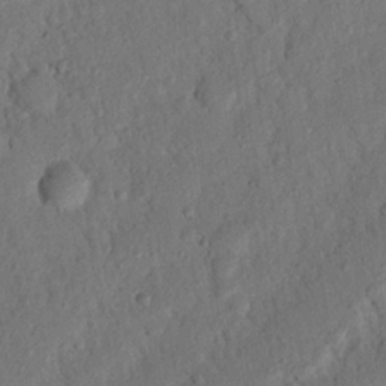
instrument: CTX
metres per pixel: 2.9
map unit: Nhu
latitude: 20.9892
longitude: -77.2159
